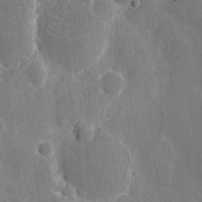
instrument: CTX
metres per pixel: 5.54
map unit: eHh
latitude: 7.7827
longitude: -67.8394
